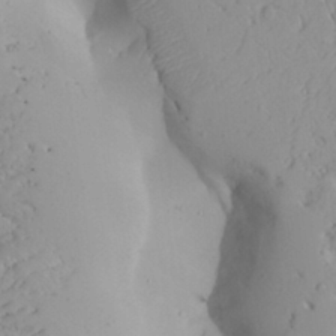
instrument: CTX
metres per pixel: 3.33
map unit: Aa
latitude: 27.0081
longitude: -128.6112
